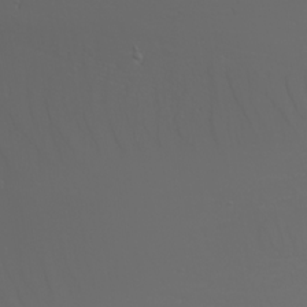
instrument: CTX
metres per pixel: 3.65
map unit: Nhu
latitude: -4.3873
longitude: -89.7072
